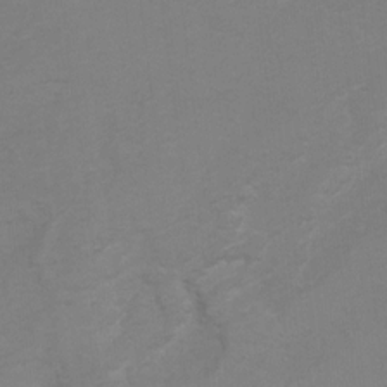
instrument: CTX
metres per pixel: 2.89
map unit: Hto
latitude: 6.9892
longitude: -35.9906
